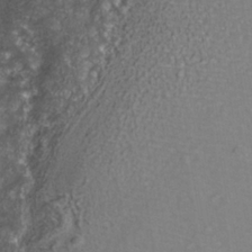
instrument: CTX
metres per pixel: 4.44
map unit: Nhe
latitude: -37.8989
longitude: -118.0255
